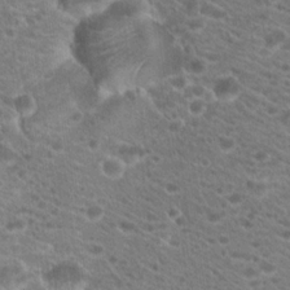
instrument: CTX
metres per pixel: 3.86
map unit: Hto
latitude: 20.1011
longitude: -39.7072
